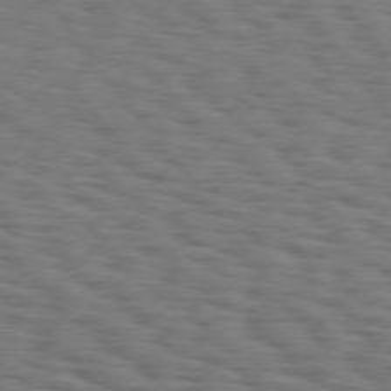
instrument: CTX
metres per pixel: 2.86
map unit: Hpe
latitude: 74.7435
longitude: -133.7828
